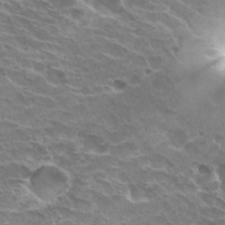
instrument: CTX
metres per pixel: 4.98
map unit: Hto
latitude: 30.0255
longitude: -42.4034
